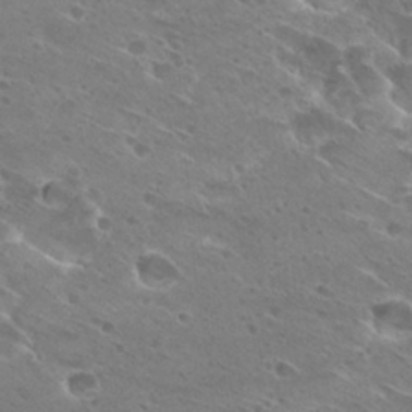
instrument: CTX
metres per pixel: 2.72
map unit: Hto
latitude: 28.1578
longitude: -39.8205
